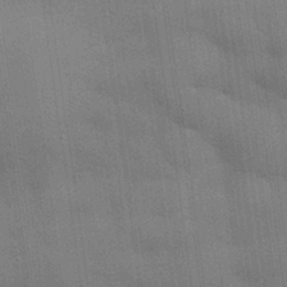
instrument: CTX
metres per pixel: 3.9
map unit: eHh
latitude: 28.8569
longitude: -82.7435
